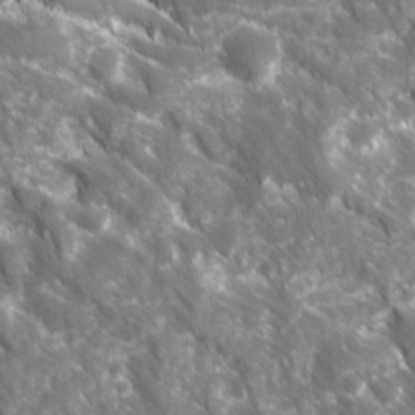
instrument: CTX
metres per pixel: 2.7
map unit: Ave
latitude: 16.5735
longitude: -131.2159
